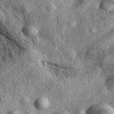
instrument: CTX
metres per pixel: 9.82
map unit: eAb
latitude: 38.7813
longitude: 109.8044
